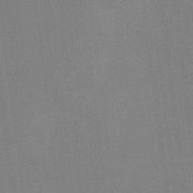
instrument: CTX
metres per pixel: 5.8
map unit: Ht
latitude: -3.4265
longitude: -20.0633
